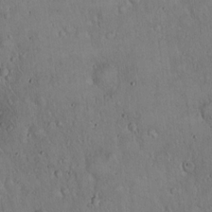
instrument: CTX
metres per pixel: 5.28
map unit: Hto
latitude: 16.4790
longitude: -59.3482
